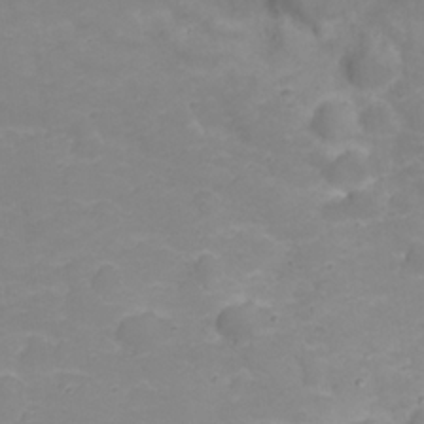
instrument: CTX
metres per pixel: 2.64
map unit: Nhu
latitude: 23.4426
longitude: -60.6868
